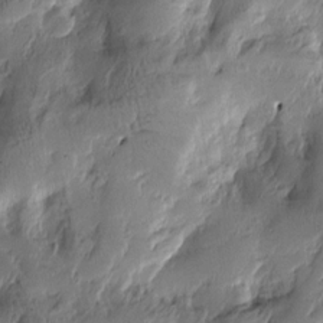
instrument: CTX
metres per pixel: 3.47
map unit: Htu
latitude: -2.7463
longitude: -177.4048
